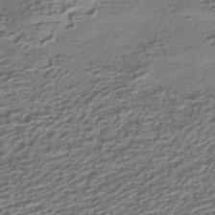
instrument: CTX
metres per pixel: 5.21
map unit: HNhu
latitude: -42.3117
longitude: 100.5573
